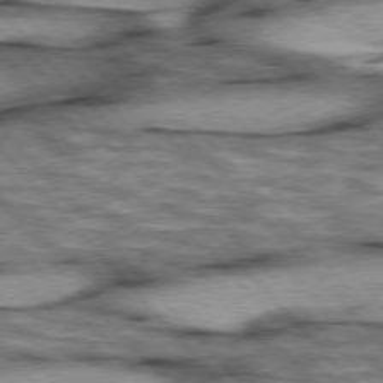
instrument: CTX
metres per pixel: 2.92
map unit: lApd
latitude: 76.2522
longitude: -49.9339
